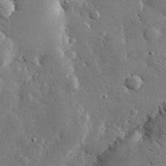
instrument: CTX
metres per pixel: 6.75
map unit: eHh
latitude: 30.2145
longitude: -80.7435
